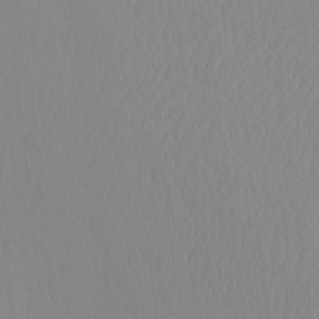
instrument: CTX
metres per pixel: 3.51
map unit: eHh
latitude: -4.2172
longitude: 14.7652
